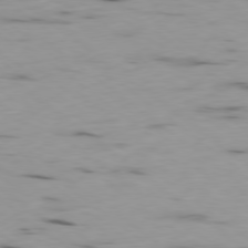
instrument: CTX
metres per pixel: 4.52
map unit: Ap
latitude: -78.9541
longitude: -73.7072
